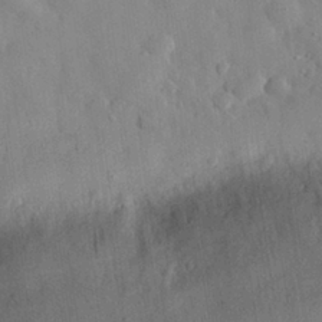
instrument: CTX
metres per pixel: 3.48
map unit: eHh
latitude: 30.0633
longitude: -74.5546
